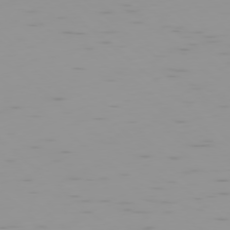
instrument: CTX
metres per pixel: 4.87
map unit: Ap
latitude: -78.3873
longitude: -64.1389
